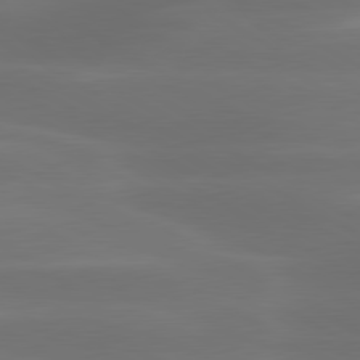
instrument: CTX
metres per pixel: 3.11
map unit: lApd
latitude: 80.7246
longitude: -138.9325
